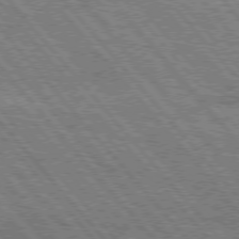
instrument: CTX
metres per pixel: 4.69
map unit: Hpe
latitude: 75.5749
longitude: -154.0444
